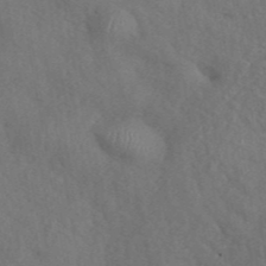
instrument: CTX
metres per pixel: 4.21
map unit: ANa
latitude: 42.9703
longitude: 53.3509
